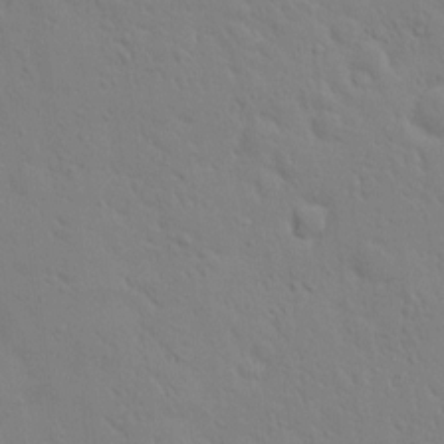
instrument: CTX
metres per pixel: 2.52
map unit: eHh
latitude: 0.2333
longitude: 18.2173
